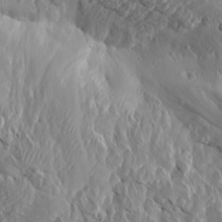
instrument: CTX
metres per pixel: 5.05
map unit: Aa
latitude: 15.0270
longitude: -143.6694
